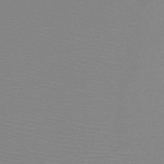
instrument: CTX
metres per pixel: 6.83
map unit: HNb
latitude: -48.5952
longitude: -43.3860
